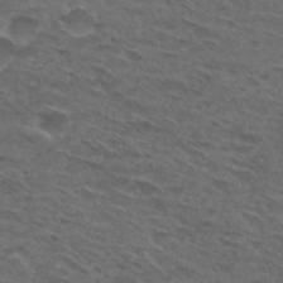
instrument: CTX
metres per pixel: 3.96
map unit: Hto
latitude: 30.0822
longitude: -47.6505
